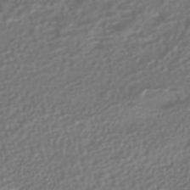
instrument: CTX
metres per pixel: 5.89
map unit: HNhu
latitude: -41.6344
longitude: 94.6707
